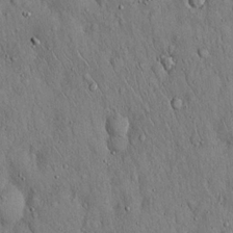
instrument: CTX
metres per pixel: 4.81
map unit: Hto
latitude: 16.8758
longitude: -58.5546
